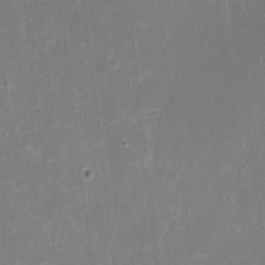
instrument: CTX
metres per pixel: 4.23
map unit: eHh
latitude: 8.4790
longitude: -71.1025
